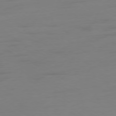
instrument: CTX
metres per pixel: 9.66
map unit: Ap
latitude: -79.1431
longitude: -65.5371
